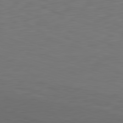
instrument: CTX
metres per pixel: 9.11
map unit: Hpe
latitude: -82.4062
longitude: 11.5021
